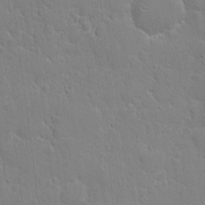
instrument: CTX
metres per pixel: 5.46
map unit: eHh
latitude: 4.5546
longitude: -67.1592
